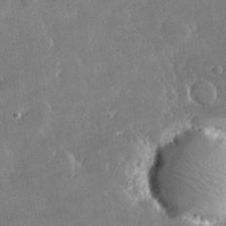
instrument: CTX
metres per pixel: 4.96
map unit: lHvf
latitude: 30.7436
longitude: -93.1592
